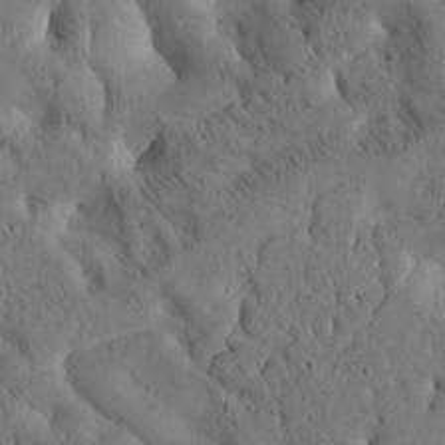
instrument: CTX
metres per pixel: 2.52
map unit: Htu
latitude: -1.9745
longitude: 170.5385
